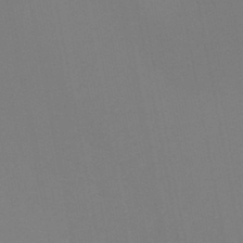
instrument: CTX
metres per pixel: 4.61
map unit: HNb
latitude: -46.1417
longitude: 55.7100
